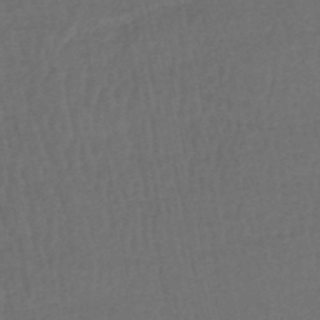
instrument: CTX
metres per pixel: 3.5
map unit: HNhu
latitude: -49.0487
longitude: 100.5762
